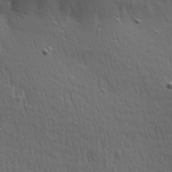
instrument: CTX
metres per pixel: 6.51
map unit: Hve
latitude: 24.6490
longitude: -97.2915
